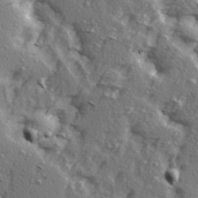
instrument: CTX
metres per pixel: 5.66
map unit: Ave
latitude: 15.4049
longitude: -105.0081
